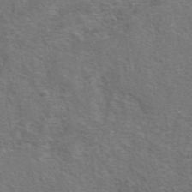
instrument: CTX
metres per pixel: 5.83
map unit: eAb
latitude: 42.2523
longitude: 104.4251
